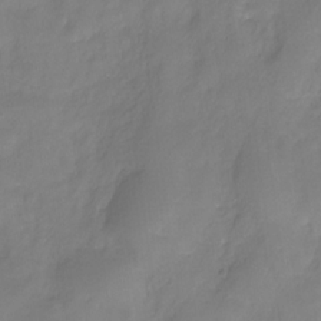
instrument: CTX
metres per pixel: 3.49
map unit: HNhu
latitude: -27.4643
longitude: 74.9542
